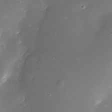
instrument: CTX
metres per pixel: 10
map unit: Nhe
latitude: -33.1431
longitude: -116.7435
